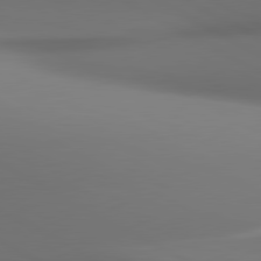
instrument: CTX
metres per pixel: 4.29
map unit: lApd
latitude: 80.9703
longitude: 136.6896
